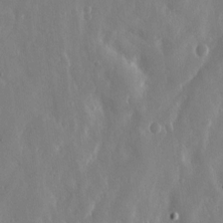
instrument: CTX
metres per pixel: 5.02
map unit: eHh
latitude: 13.5749
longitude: -71.7261
